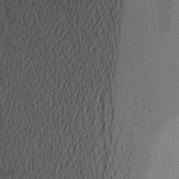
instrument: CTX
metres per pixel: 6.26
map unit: Aa
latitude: 20.4412
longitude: -144.6301
